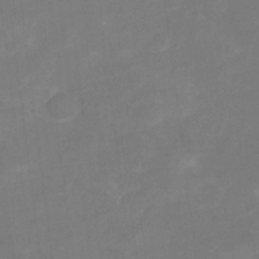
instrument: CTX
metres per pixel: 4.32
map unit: Nhu
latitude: -16.7652
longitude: -56.4978
